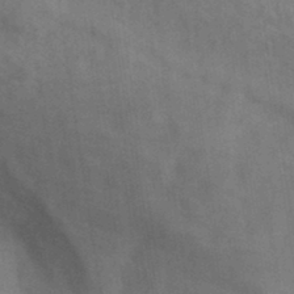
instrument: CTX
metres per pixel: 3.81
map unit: eHh
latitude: 34.1577
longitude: -133.5371
